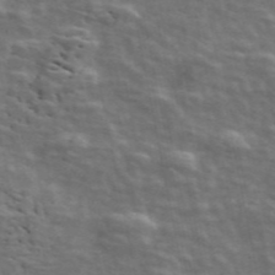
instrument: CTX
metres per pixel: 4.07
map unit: ANa
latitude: 47.5560
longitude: -83.1214
